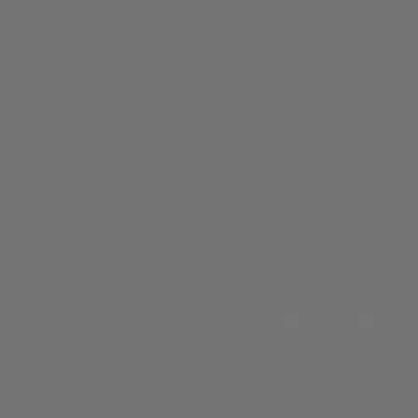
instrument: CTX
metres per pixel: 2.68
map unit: Hpe
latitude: 77.6505
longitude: -122.4034
